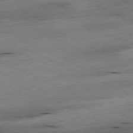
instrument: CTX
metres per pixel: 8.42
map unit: Ap
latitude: -81.2943
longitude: -87.3104
